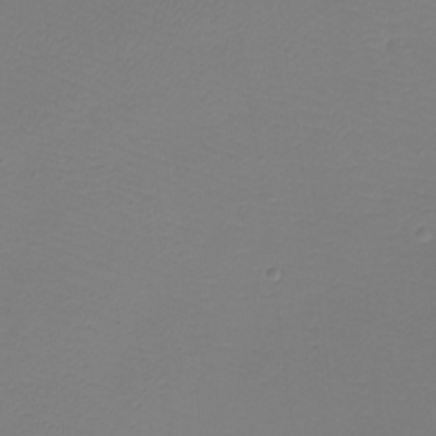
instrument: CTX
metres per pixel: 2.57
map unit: Htu
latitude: -13.1998
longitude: -46.8569
